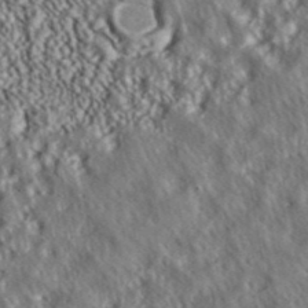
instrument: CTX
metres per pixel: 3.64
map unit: ANa
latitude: 39.4993
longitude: 30.1794
